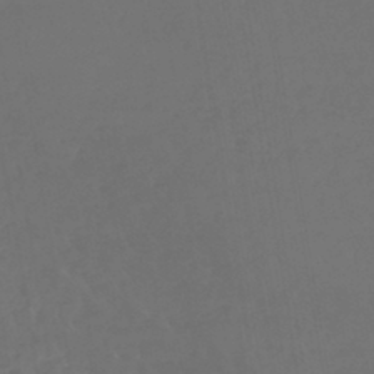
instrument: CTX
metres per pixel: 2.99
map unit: lHb
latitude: -43.3509
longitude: 67.3132
